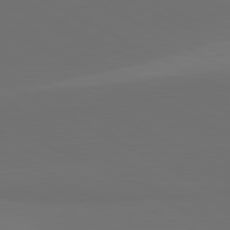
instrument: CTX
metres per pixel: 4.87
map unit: lApd
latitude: 81.6127
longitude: 152.0472
